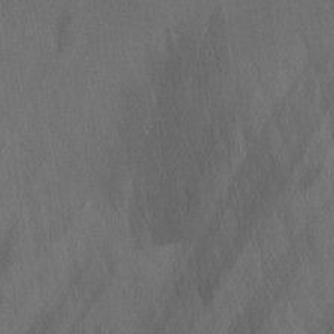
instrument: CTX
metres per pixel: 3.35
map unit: Ave
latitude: 22.4979
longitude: -136.6491
